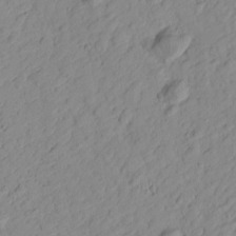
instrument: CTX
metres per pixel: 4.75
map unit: Htu
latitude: -0.1417
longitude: -175.2726
